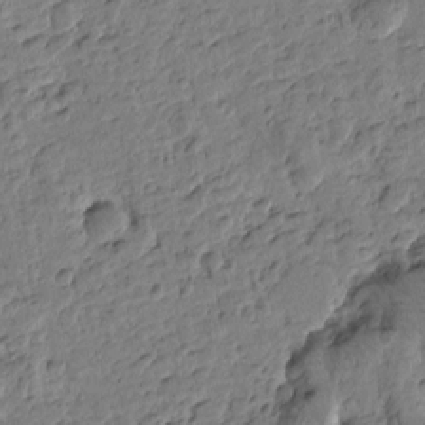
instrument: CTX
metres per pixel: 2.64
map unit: Htu
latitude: -0.5763
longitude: -176.0633
